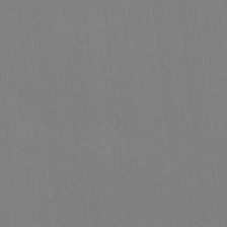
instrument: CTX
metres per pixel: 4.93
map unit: Hto
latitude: -8.4629
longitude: -48.4223
